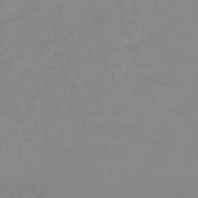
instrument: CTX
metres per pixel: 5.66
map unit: lHb
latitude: -48.6141
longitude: 77.1242
